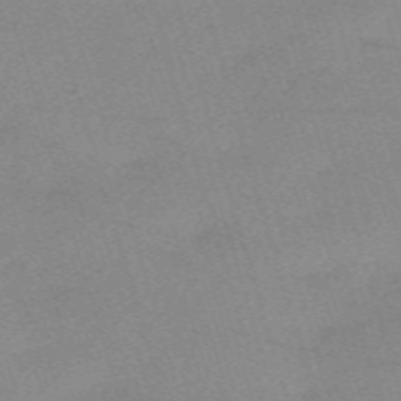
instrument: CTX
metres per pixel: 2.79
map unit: eHh
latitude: -62.2172
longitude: 54.2362
